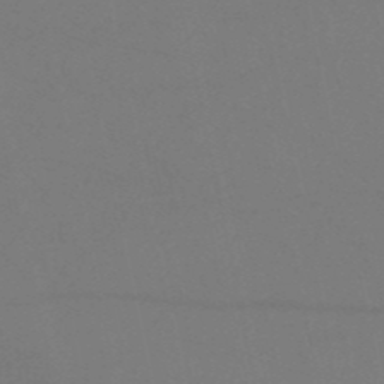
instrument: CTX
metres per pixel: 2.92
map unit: HNb
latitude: -51.7478
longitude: -43.1025
